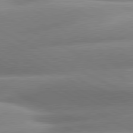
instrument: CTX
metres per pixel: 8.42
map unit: lApd
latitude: 80.7057
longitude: -158.7057
